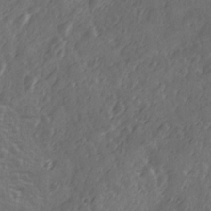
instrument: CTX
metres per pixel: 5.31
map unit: Ave
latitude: 12.4790
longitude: -103.4237
